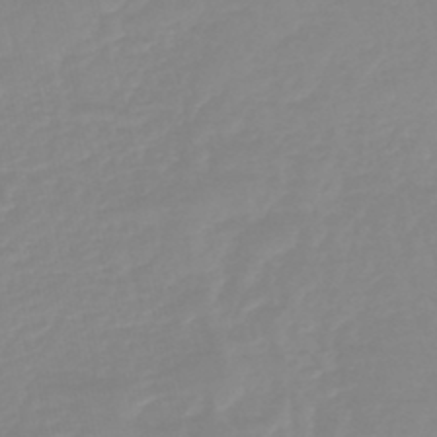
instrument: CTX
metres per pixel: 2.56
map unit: eHb
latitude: -44.9542
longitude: 81.2187
